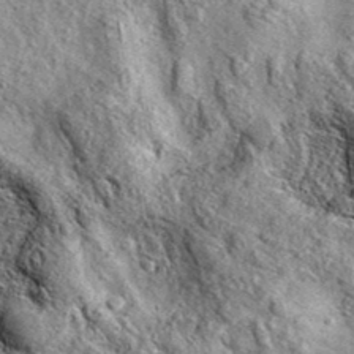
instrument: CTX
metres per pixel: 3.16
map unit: eAb
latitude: 36.5734
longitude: 109.8422
